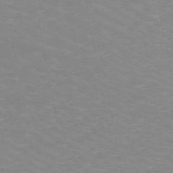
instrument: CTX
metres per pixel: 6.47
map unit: HNb
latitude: -48.2362
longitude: -46.8947
